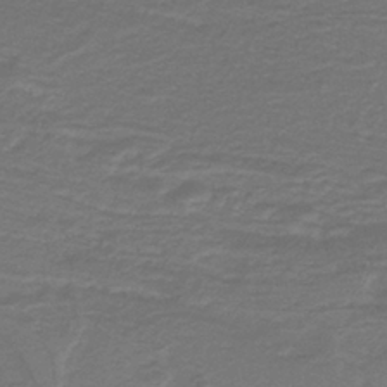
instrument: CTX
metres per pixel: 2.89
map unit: lHb
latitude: -39.3699
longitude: 55.5966
